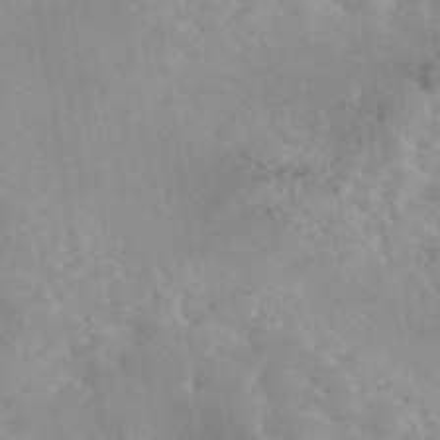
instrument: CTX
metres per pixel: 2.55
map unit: eAb
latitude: 44.7057
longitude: 126.5762
